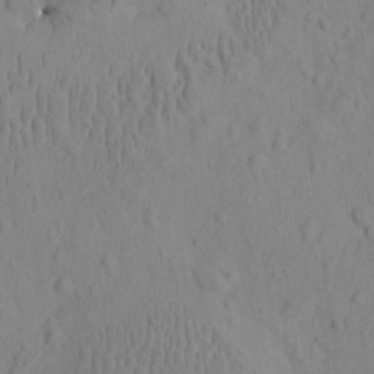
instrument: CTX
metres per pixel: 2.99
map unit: eHh
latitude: -1.8612
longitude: 18.8975
